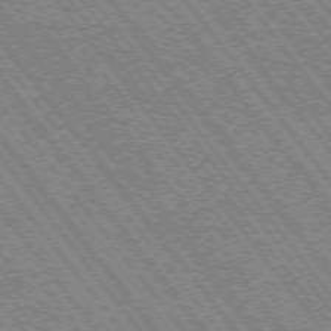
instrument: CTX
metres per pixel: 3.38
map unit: Hpe
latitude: -75.7100
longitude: -14.1200
